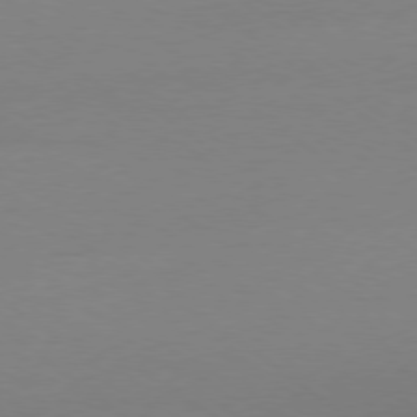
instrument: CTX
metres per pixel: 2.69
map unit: Ap
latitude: -78.8975
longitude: -98.5167
